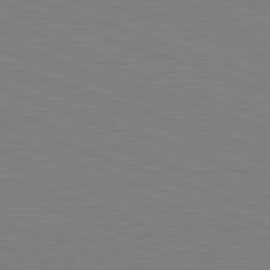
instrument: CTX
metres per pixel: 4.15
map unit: Hpe
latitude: -82.8219
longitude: 5.2187
